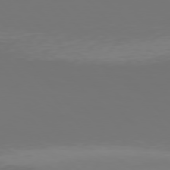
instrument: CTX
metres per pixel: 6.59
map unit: Hpe
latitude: 76.6112
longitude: -135.6316
